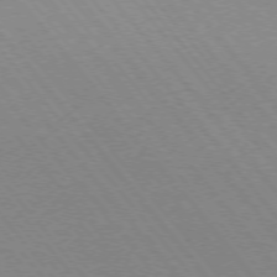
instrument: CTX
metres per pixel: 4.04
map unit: Ap
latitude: -76.0094
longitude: -95.5182
